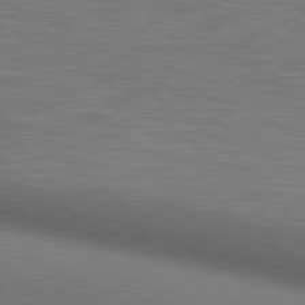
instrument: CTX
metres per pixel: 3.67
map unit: lApd
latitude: 80.3467
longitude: 118.9164
